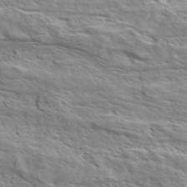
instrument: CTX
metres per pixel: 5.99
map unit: ANa
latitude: 45.4993
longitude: -83.3859
